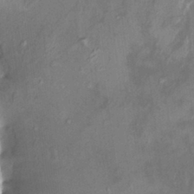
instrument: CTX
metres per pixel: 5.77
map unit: HNhu
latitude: 4.7624
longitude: 12.9731
